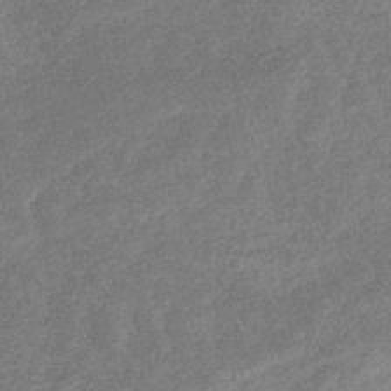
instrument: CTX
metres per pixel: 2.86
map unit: eHb
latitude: -34.1795
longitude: 76.2928
